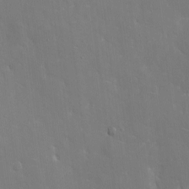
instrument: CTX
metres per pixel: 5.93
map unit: eHh
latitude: 5.8961
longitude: -69.3104
